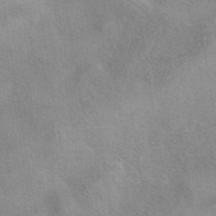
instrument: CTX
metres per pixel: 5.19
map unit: eAb
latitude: 40.0822
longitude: 106.1795
